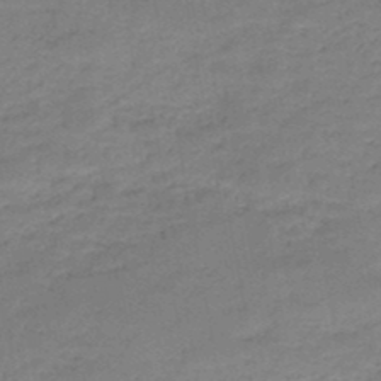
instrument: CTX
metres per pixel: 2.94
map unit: HNb
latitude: -49.5399
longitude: -39.6694
